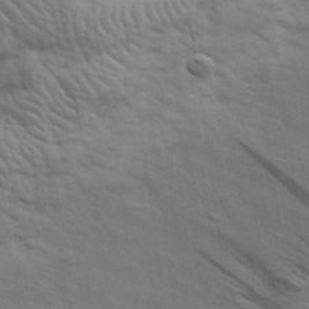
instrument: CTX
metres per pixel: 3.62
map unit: eHh
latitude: 29.8205
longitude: -75.5560
